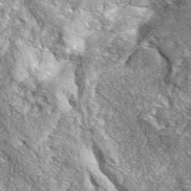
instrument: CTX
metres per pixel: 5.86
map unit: ANa
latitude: 39.5560
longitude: -91.0836
